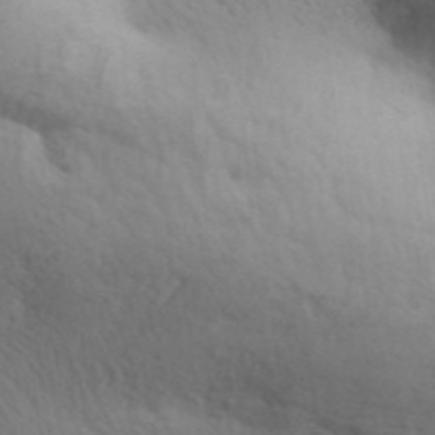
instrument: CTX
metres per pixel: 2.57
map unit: Aa
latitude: 31.1215
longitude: -146.5357
